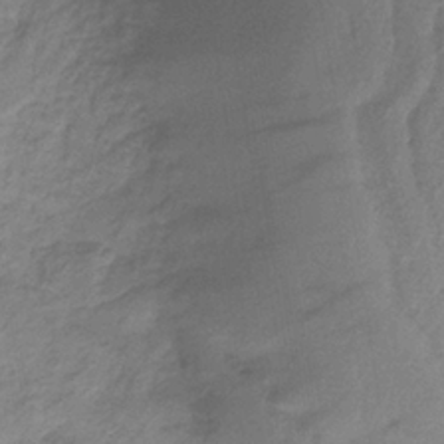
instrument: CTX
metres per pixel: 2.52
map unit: HNb
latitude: -33.7289
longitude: 63.2376
